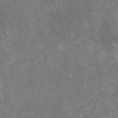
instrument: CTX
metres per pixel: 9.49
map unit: eAb
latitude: 46.4223
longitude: 124.9164
